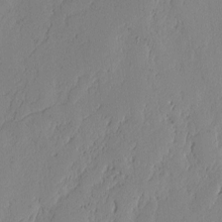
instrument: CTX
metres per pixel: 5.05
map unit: lAvf
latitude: -2.0849
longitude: -106.1389
